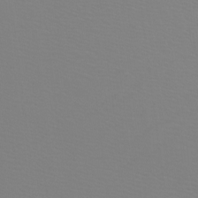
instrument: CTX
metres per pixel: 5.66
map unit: Htu
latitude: -12.1795
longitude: -71.0080
